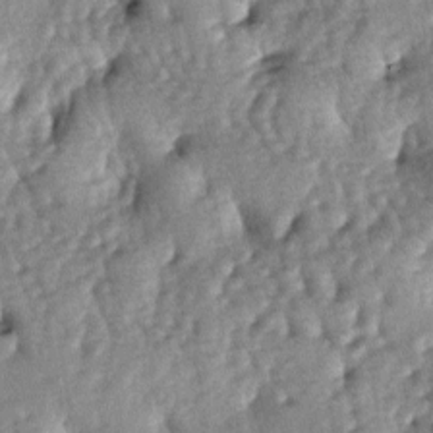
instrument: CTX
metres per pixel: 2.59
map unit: lAa
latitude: -6.2550
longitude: -125.7639
